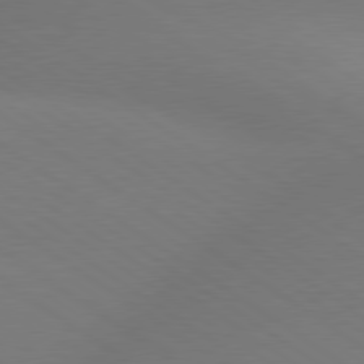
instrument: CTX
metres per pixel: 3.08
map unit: lApd
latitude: 79.4427
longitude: -151.9906
